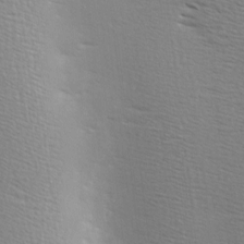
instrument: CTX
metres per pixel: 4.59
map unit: Hve
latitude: 2.5357
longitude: -123.4048
